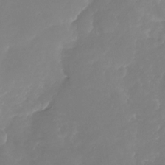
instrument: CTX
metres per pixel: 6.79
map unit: Nhu
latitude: -29.1053
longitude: -77.0080
